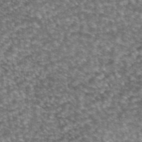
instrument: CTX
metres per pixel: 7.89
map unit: eAb
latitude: 45.1781
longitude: 105.1053
